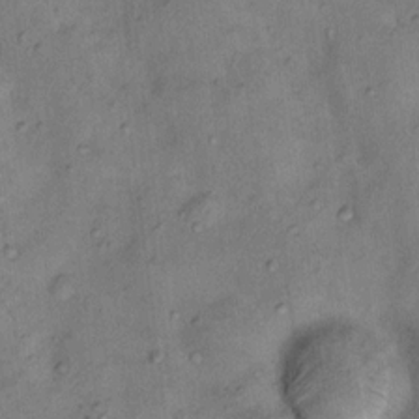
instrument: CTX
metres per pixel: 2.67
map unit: Nhu
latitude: 11.4427
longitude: -28.6490
